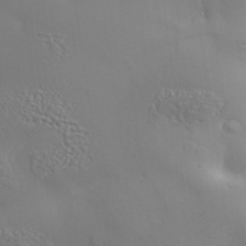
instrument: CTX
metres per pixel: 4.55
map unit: Aa
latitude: 33.8772
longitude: -134.2522
